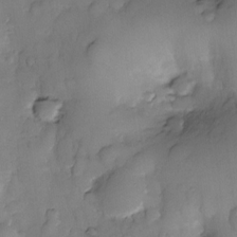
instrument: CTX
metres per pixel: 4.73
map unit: eHh
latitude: -22.8597
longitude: 15.4077
